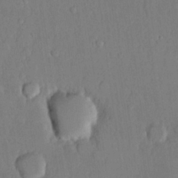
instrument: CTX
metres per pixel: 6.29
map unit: lHvf
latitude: 20.5168
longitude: 146.2361
